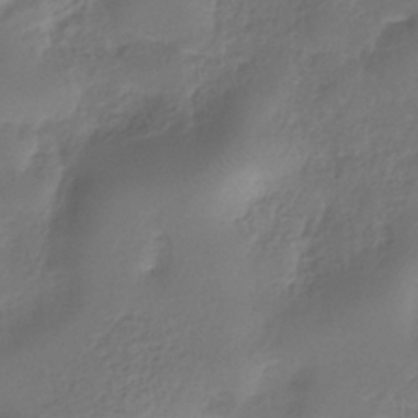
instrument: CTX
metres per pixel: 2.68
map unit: eHh
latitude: -39.1809
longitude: -26.3467
